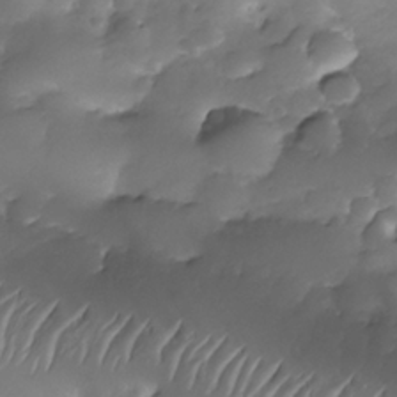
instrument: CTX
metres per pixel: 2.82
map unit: Nhe
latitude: -34.6896
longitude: -146.1200
